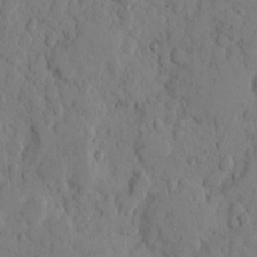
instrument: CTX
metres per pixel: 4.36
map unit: eHh
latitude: 8.9514
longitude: -64.6679
